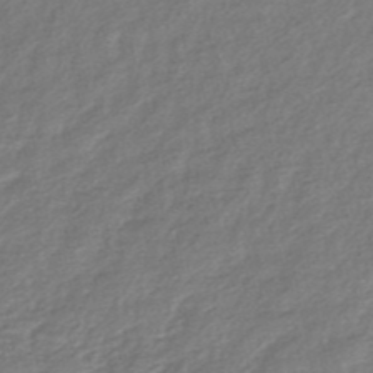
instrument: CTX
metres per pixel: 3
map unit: HNb
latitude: -49.2187
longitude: 58.7463
